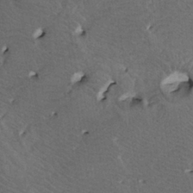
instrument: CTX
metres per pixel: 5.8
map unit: Htu
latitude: -7.9745
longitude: -65.0269
